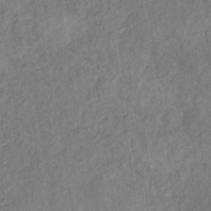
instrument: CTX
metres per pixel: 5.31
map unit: eHb
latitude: -30.1228
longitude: 68.8974
